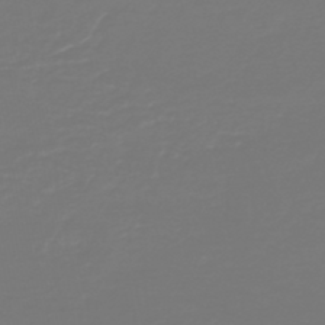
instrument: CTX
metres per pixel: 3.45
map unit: HNb
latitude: -46.7841
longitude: 54.1606
